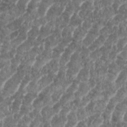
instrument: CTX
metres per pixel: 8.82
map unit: eHh
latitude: 35.6505
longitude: -136.2334
